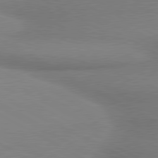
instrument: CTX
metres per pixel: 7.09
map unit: lApd
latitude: 80.1956
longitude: 167.7289
